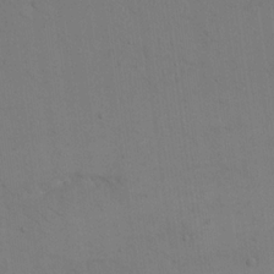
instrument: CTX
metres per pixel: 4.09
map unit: eHh
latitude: 17.3482
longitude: -67.0647
